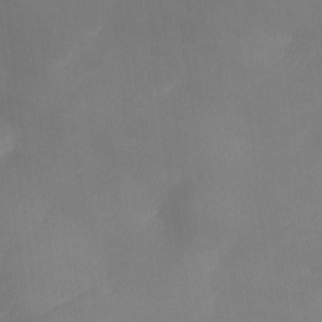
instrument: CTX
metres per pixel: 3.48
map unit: Ave
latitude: 0.1577
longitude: -114.3089
